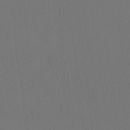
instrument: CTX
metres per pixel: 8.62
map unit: Htu
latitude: -13.6155
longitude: -47.8773
